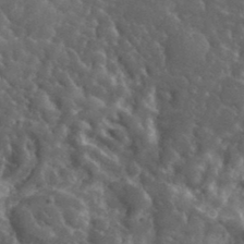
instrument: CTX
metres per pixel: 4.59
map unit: lHvf
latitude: 37.1592
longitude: -90.7246
